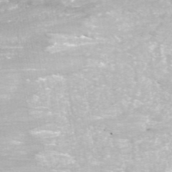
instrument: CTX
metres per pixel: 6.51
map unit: ANa
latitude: 42.1011
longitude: 23.8612
